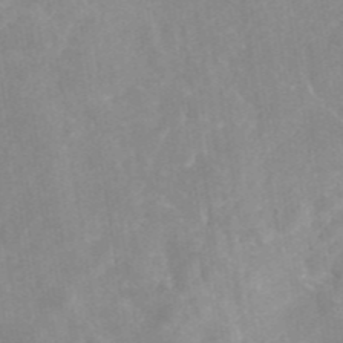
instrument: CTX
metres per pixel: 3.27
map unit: eAb
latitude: 45.6883
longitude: 126.8974
